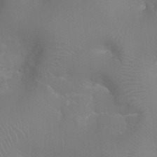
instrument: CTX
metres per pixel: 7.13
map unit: Ht
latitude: -16.6897
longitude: -40.4034
